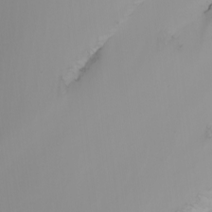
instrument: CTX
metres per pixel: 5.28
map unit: Nhu
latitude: -6.6329
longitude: -84.5924
